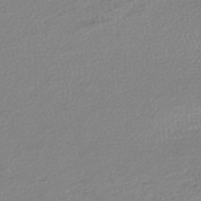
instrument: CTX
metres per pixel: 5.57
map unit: lHb
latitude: -44.1039
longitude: 69.1431
